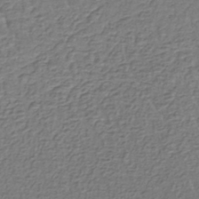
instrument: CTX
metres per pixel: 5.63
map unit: lHb
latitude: -42.1416
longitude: 64.8975
